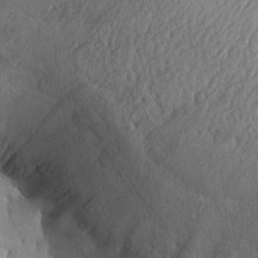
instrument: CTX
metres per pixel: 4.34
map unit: Aa
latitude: 28.5546
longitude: -133.6505
